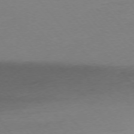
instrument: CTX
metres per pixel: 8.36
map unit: Ap
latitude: -76.1984
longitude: -72.5357
